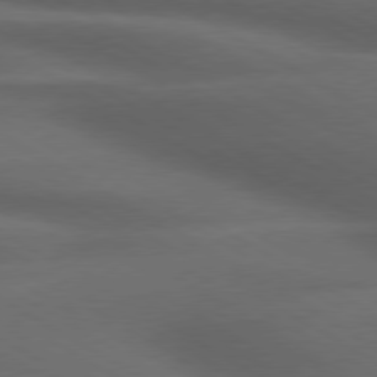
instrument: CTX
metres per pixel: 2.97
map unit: lApd
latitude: 79.2159
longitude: -118.2900
